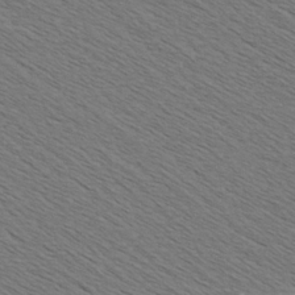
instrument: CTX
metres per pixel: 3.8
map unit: Aa
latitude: 6.7246
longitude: -137.9717
